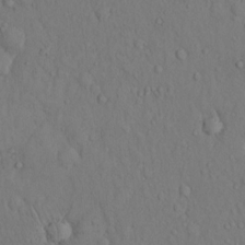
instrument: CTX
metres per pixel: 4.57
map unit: Hto
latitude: 13.8395
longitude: -61.6505
